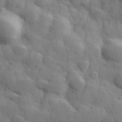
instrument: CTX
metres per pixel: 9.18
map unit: Hve
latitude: 31.4616
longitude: 151.0486
